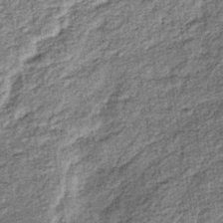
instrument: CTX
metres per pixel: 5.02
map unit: lHb
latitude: -37.0108
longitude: 64.8219
